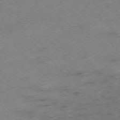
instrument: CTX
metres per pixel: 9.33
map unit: Hpe
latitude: -77.1809
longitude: -16.8947
